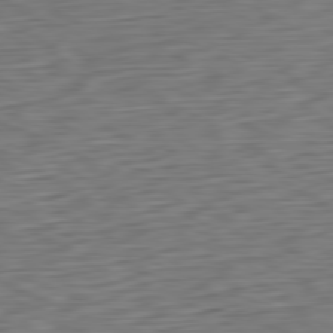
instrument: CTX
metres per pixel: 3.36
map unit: Ap
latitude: -80.8975
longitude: -68.2901
